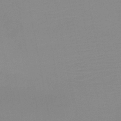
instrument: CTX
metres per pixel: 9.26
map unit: HNb
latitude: -45.6533
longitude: -44.1955
